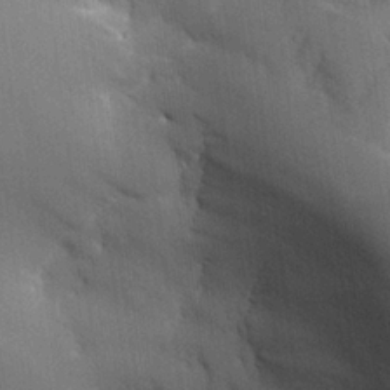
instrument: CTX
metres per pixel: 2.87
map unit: Aa
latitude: 25.8394
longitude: -127.6694
